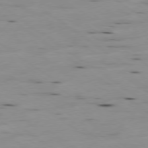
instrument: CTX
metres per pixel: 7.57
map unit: Ap
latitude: -79.3698
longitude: -101.5749
